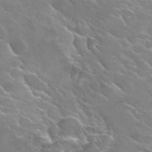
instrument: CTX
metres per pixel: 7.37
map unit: Hto
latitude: 29.6694
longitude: -43.4427
